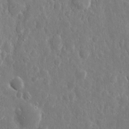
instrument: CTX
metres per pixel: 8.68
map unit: eHh
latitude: 12.1389
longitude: -73.2537
